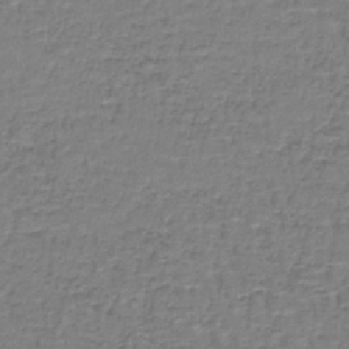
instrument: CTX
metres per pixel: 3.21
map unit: lHb
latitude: -42.9730
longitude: 58.6140
